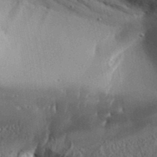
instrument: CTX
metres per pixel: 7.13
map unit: Aa
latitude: 32.8380
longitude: -134.9136
